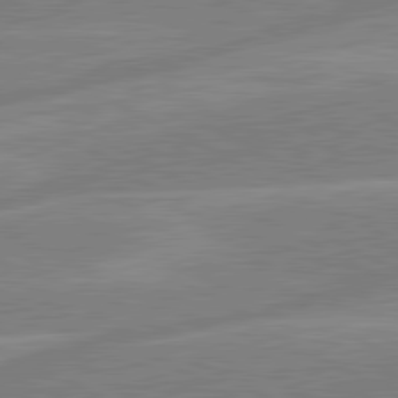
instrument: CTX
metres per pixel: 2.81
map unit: lApd
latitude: 80.8569
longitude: -124.6490
